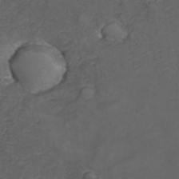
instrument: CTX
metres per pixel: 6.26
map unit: Hve
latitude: 33.3860
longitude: 149.2376
